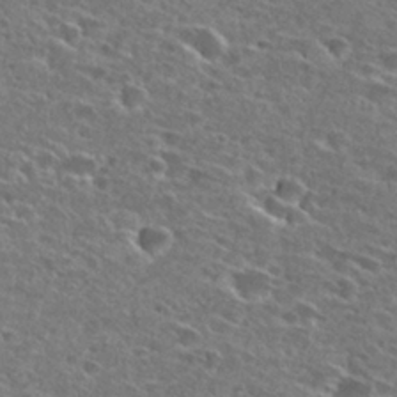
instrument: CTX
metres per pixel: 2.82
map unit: Hto
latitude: 27.9528
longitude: -46.7247
